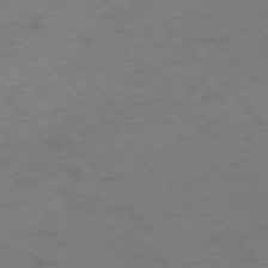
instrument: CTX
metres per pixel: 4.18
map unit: Ap
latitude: -76.3873
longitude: -70.0633
